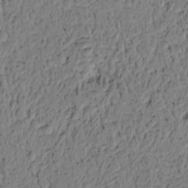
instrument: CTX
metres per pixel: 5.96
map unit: lAvf
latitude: 5.2726
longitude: 164.4062
